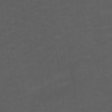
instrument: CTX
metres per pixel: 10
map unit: ANa
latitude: 39.4237
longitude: 23.6911
